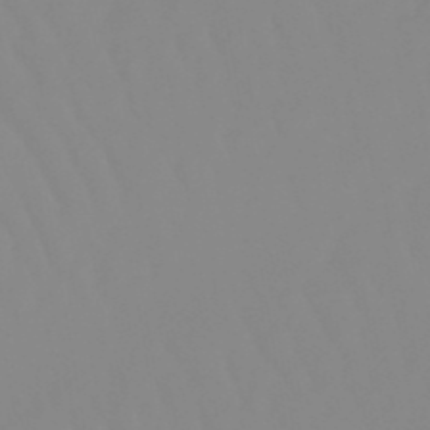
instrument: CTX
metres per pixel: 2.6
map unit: lHb
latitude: -48.5385
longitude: 74.3118
